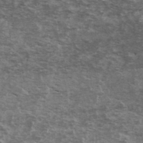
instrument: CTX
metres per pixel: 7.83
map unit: Ave
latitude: 40.1766
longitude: -110.3279
